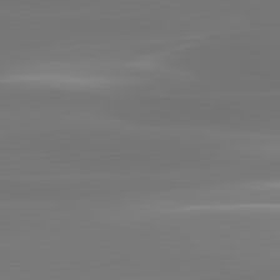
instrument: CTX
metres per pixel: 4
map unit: lApd
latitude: 81.5560
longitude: -134.3656
